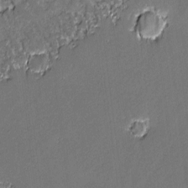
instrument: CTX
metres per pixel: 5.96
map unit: lAvf
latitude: -0.7086
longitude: -108.6679
